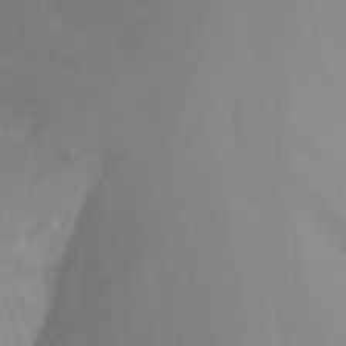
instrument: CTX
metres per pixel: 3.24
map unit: Nhu
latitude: -14.1228
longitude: -56.0633
